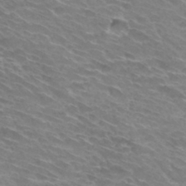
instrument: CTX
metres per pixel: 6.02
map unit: Hto
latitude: 32.6113
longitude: -43.3482
